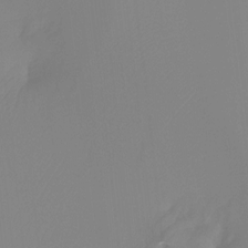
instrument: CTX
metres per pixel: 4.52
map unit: Ht
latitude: -13.0864
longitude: -49.8205
